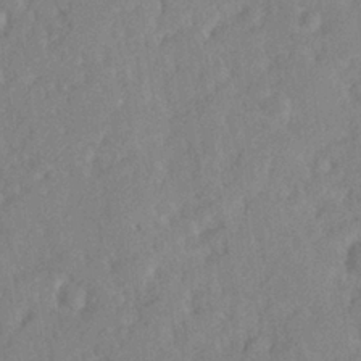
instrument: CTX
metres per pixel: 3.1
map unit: lHvf
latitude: 25.5371
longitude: 143.8044
